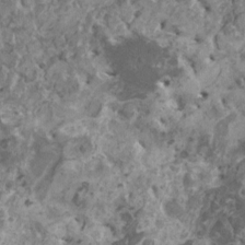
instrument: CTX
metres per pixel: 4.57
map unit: HNhu
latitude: 0.3278
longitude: 5.4076
